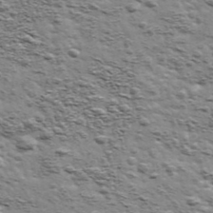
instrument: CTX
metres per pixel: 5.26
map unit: Ave
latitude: 41.9906
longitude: -109.2914
